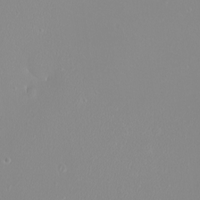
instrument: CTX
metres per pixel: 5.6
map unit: eHh
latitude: -9.2565
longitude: -70.1200
